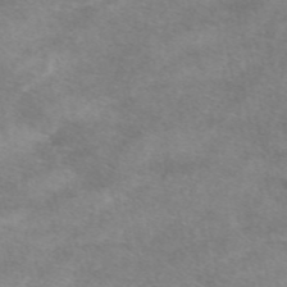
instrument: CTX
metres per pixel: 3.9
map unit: eAb
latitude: 48.2522
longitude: 123.0109
